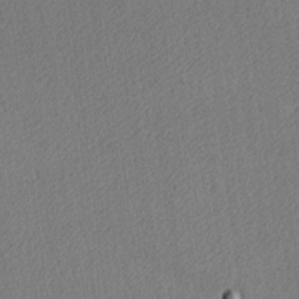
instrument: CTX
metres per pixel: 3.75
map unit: lAa
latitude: -10.4440
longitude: -127.1970
